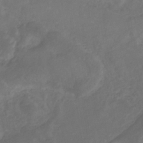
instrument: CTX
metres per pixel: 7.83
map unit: eHb
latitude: -33.0676
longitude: 72.2172
